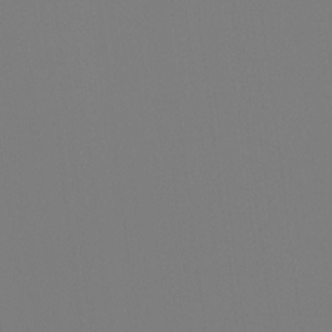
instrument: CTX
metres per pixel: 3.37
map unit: Htu
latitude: -12.7841
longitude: -70.0822
